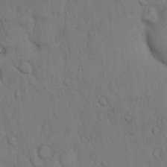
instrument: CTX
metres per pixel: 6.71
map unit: Hto
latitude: 9.7072
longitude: -57.4615
